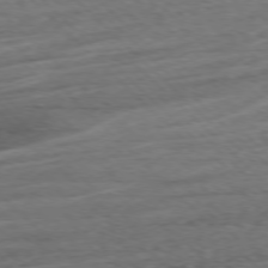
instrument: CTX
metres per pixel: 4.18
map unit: Ap
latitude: -77.6722
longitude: -64.9325
